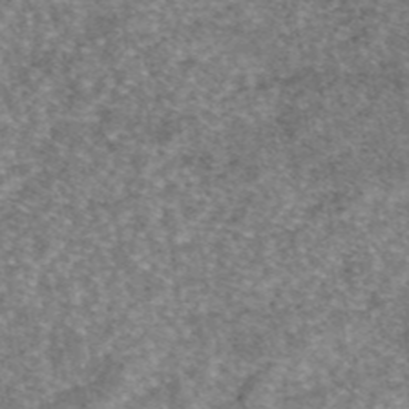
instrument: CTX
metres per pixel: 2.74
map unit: eAb
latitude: 46.1011
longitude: 103.2943
